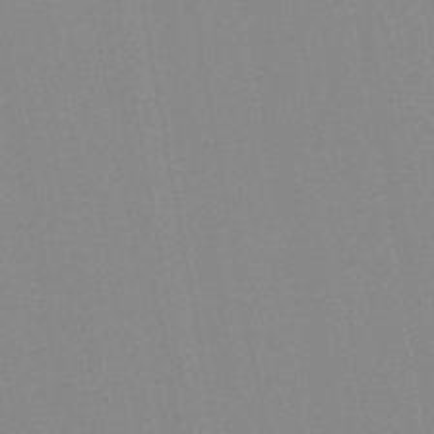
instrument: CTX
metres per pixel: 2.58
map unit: lHb
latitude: -46.4062
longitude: 72.7841
